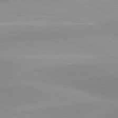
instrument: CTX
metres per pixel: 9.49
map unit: lApd
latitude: 80.7435
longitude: 123.7478
